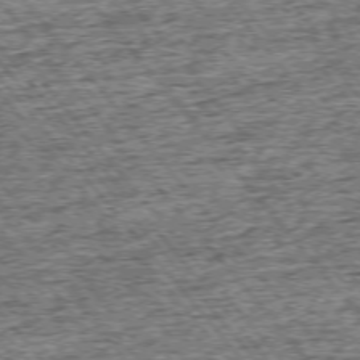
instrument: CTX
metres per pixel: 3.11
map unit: Ap
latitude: -75.4266
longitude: -91.6127
